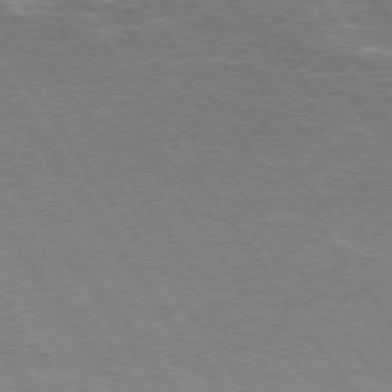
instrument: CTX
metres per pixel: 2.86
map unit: Hpe
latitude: 75.0836
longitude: -142.1578
